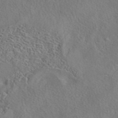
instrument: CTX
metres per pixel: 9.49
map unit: eAb
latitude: 41.9150
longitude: 105.3131
